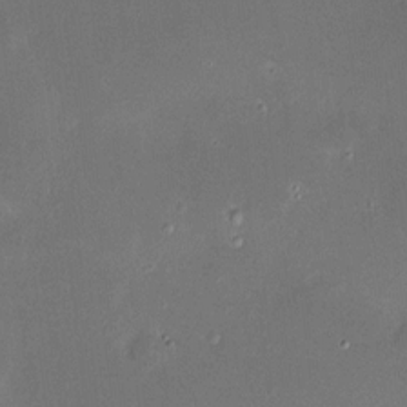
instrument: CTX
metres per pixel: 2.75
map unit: HNhu
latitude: 6.7435
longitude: 7.3698
